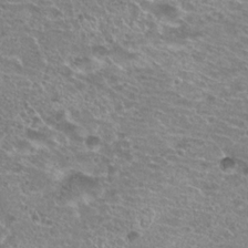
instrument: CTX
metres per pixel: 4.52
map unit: Hto
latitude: 20.8947
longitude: -41.4048
